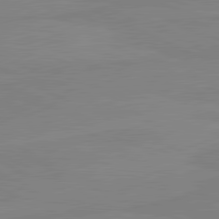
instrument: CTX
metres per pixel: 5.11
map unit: lApd
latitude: 81.1403
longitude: -178.4790
